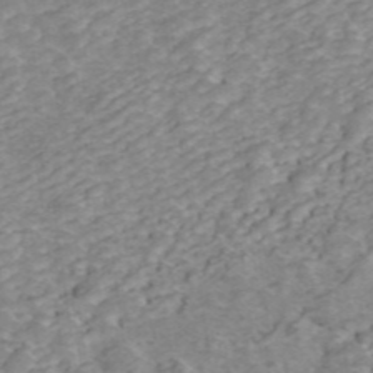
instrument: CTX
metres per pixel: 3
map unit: ANa
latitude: 45.7260
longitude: 22.3684
